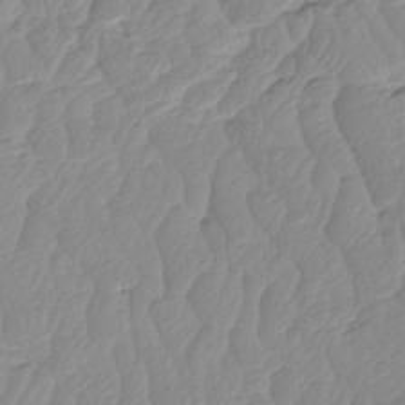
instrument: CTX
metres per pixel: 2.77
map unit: Htu
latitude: -7.5777
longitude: -67.3481
